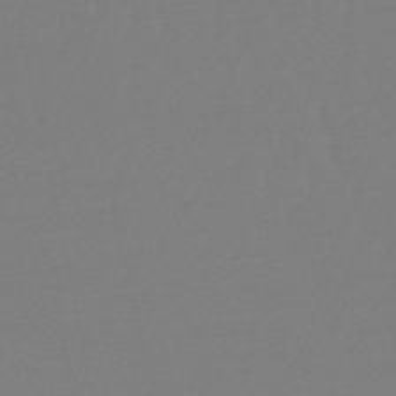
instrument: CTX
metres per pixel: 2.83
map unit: eHb
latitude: -49.2376
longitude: 86.2173
